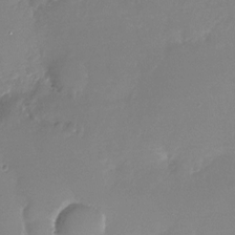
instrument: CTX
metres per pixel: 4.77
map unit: Nhu
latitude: -28.0472
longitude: -79.7828
